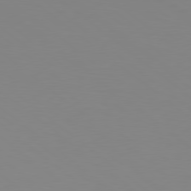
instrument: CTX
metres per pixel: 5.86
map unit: Hpe
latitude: 78.6302
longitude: -173.1403
